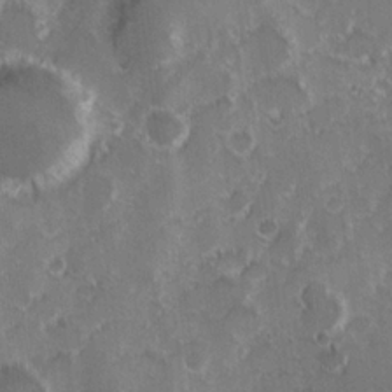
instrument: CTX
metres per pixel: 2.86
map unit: Hve
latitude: 24.1955
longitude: 146.4440
